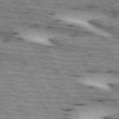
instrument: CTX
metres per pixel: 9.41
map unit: lApd
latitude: 72.8191
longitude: -54.2900
